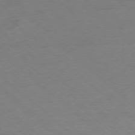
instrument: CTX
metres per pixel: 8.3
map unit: Ap
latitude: -78.0472
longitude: -97.0458
